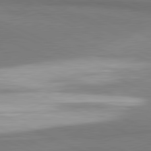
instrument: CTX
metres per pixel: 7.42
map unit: lApd
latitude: 81.3104
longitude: 161.5021
